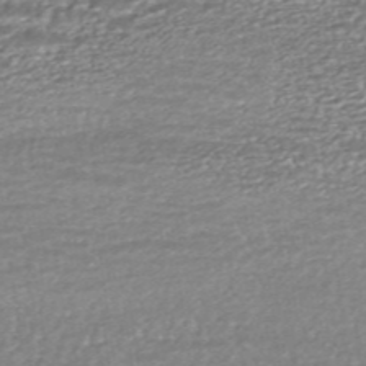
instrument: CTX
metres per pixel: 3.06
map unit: HNhu
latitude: -45.6155
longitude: 105.5966
